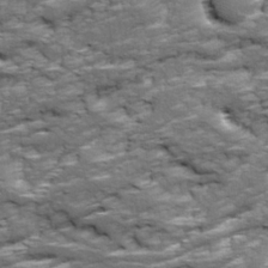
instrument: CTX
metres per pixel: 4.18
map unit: Ave
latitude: 18.2900
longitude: -135.7071
